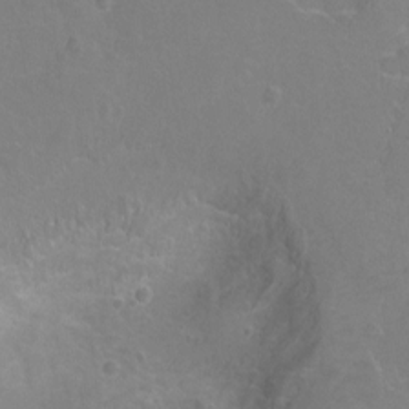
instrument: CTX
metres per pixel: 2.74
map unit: Hto
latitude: 2.7057
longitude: -33.2348
